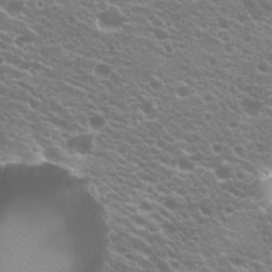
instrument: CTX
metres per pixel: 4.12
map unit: Hto
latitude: 20.3468
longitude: -34.9891
